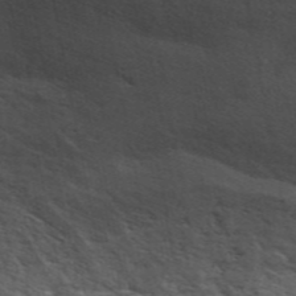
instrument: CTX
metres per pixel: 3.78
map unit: ANa
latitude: 48.1578
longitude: -76.9136
